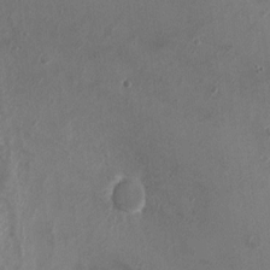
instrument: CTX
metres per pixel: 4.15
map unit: Ht
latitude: 1.7071
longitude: -19.6505
